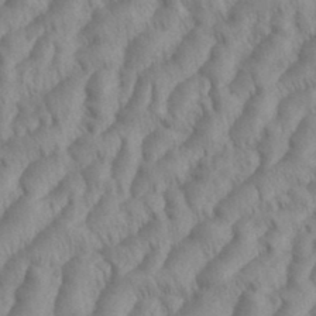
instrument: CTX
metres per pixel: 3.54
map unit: eHh
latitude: 36.2523
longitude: -137.9339
